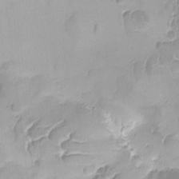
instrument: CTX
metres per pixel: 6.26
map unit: Ave
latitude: -8.9353
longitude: -122.4601
